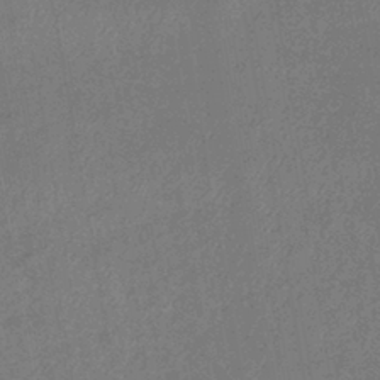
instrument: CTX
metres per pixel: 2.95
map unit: eHb
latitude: -41.4832
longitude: 79.9178
